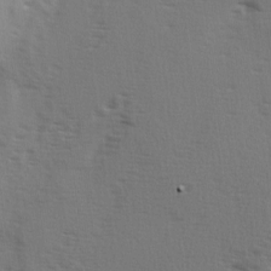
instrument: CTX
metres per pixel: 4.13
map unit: Ave
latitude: 2.5357
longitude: -110.8947
